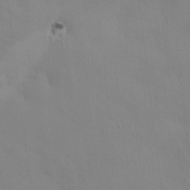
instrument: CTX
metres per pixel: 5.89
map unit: HNhu
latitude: 5.7261
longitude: 1.1054
